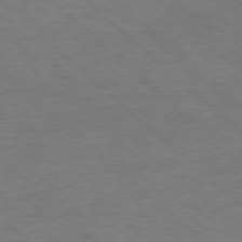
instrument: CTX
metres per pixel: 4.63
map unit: Hpe
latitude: -78.2361
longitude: 16.6330
